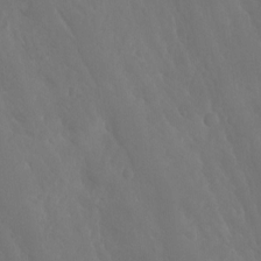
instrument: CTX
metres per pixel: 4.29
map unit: Aa
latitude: -8.6140
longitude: -78.1767
